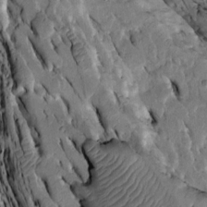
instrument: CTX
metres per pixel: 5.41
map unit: Htu
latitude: -2.4251
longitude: 150.5384
